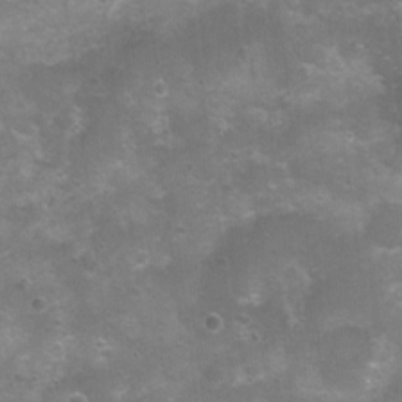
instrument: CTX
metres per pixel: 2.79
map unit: Nhu
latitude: 8.5357
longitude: -21.7450
